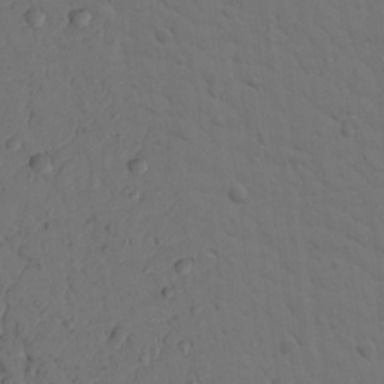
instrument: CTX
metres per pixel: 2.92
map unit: Ht
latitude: 9.6127
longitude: -77.5938
